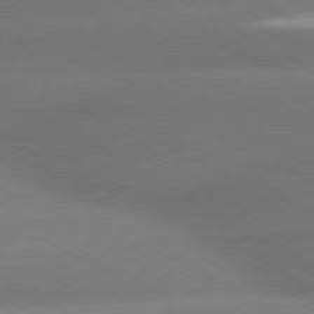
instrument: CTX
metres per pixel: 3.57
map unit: lApd
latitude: 80.4034
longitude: -149.9150
